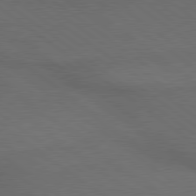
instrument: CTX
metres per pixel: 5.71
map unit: lApd
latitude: 79.5560
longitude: -176.8947
